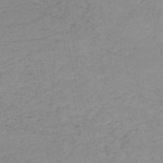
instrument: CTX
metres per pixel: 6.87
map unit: HNb
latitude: -51.2943
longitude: -52.2334
